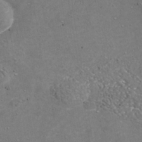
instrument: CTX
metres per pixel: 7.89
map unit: Nhu
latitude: -38.2362
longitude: -80.2333
